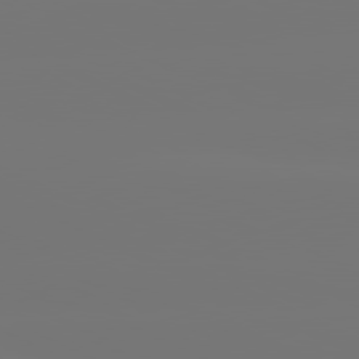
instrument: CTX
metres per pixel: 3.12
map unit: lApd
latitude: 81.0647
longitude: -152.3845
